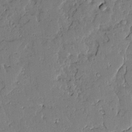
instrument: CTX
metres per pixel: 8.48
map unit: Aa
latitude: 11.1781
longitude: -128.8569
